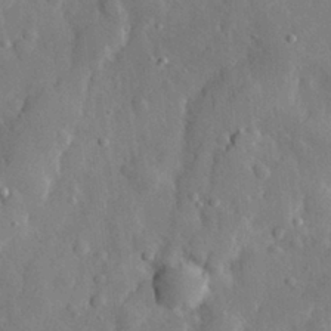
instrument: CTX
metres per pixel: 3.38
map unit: eHh
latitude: 29.2915
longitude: -77.8772
